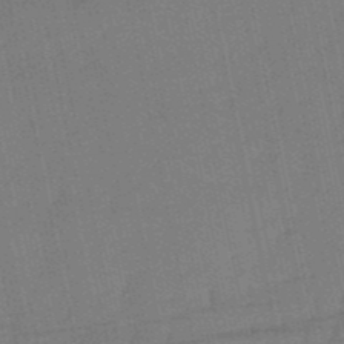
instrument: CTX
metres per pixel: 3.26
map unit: lHb
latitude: -50.9731
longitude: 79.6344
